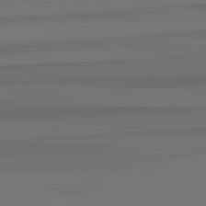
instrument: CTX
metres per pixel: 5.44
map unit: lApd
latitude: 82.8569
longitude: -178.9136
